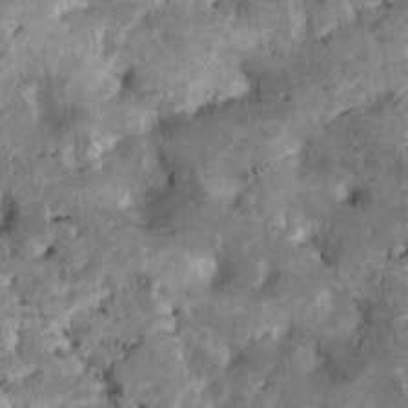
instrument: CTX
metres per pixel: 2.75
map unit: Htu
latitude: -7.5399
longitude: 145.5777
